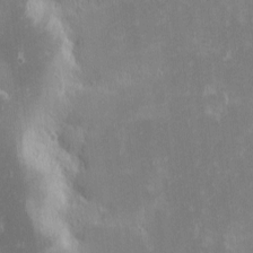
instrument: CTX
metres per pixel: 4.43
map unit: eHh
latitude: -2.1038
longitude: -84.8191
